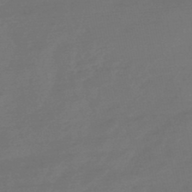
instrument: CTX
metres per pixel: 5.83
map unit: eHb
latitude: -47.9178
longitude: 86.0283
